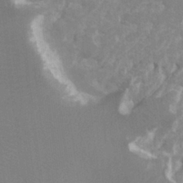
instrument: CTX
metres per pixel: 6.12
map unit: Ht
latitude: -3.5588
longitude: -27.1214
